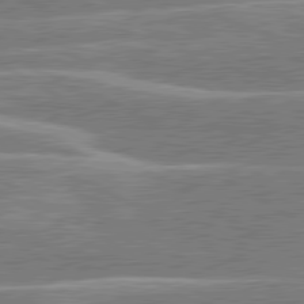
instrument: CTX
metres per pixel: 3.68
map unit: lApd
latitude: 80.4223
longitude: -130.8947
